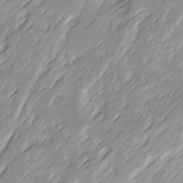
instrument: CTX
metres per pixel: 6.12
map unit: Ave
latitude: 15.2915
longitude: -136.1767
